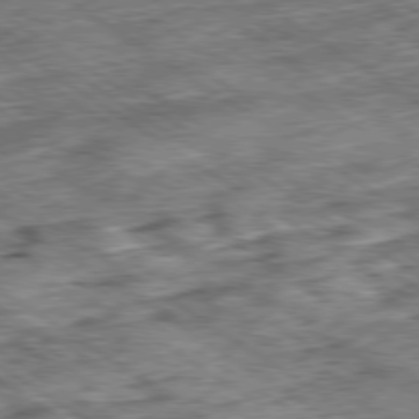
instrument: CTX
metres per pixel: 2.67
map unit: Ap
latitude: -79.8422
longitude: -49.8772
